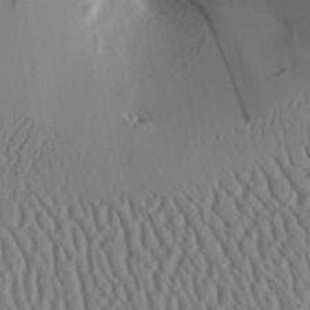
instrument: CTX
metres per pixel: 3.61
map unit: Aa
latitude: 31.7261
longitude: -141.6316
